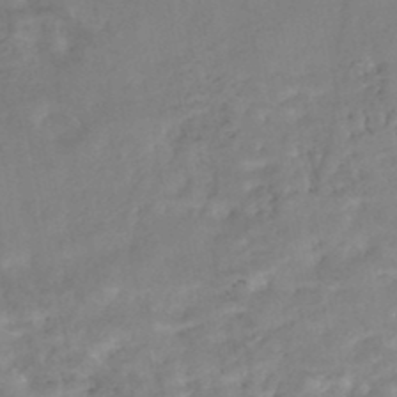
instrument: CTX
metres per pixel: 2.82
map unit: Nhe
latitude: -48.3118
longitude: -173.2536
